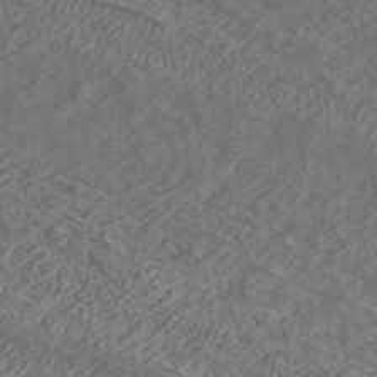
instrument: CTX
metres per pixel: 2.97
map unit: ANa
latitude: 42.1578
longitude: 26.5951
